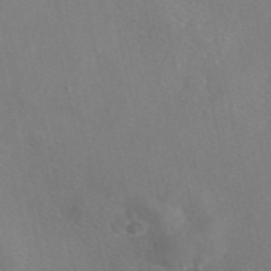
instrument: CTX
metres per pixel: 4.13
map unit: eAb
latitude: 47.0837
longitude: 112.7274
